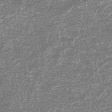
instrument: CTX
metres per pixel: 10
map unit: HNhu
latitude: -46.7463
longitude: 29.0487
